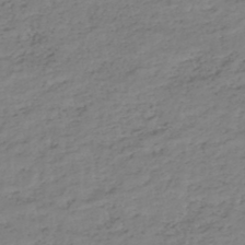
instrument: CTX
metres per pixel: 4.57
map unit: HNhu
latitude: -46.5951
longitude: 30.2928
